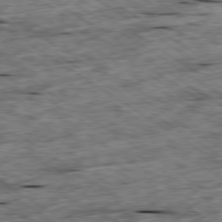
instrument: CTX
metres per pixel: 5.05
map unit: Ap
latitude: -79.9367
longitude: -87.3670
